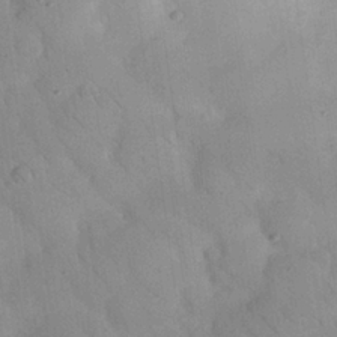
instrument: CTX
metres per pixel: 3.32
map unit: Nhu
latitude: 24.3845
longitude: -73.9717
